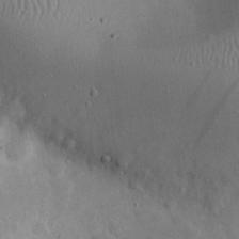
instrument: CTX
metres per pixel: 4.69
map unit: Nhu
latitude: 23.9528
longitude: -71.8394
